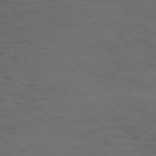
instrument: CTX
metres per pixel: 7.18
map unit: Hpe
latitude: 75.2726
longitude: -136.9514
